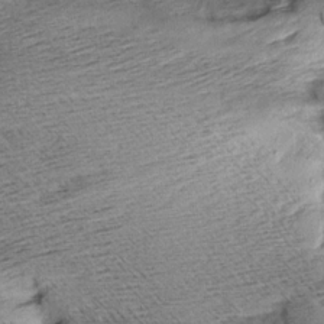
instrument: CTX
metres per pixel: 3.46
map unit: Aa
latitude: 7.7827
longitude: -140.0444
